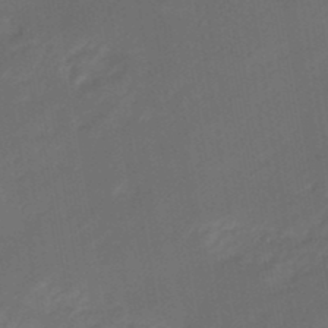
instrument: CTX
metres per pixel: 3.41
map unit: eHb
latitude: -47.7099
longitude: 85.2753
